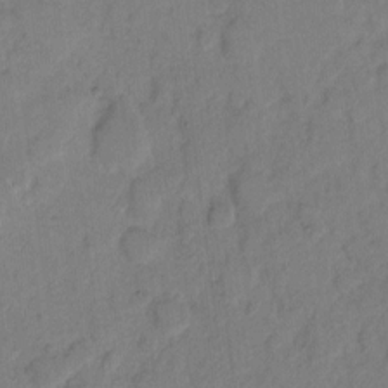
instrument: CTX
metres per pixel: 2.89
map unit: eHh
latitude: 8.2901
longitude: -64.2145
